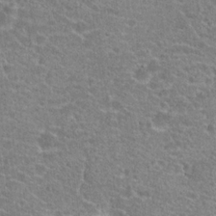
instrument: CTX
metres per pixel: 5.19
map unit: Hto
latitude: 20.7058
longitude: -42.8569
